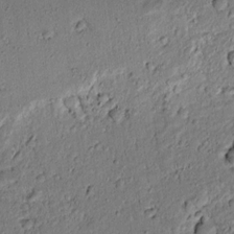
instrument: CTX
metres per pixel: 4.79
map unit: lAvf
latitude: 5.2159
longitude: 168.4062
